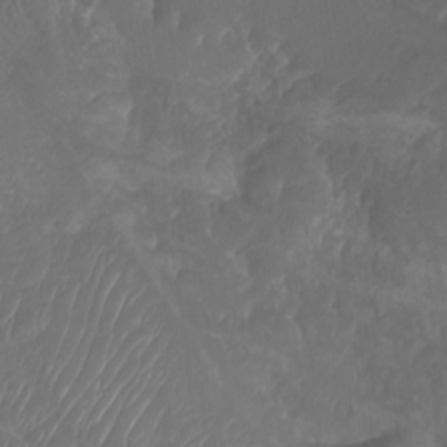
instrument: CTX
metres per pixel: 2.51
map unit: Aa
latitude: -8.2172
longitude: -78.8002
